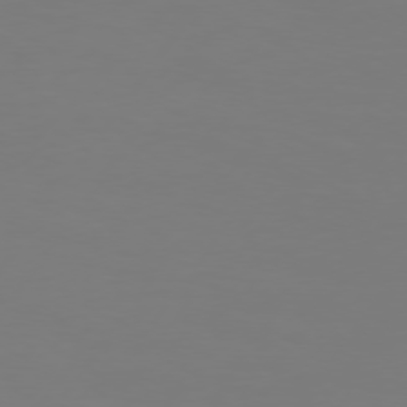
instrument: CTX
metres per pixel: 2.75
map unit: Hpe
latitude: 74.3845
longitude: -130.1389
